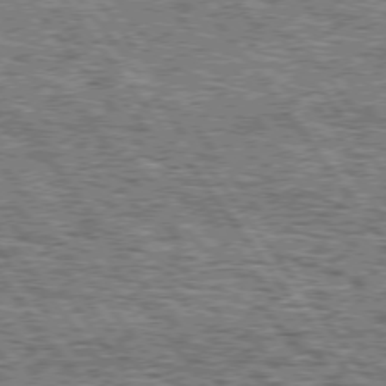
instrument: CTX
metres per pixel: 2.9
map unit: Hpe
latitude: 74.7813
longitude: -155.0269
